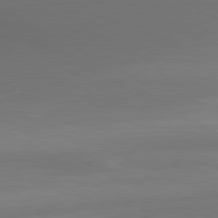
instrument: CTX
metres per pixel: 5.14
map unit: lApd
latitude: 80.7813
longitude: 140.3306
